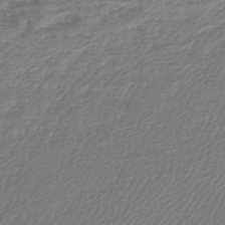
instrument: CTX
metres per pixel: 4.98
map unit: lHb
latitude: -45.6155
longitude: 71.2565
